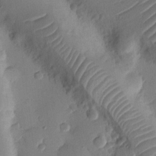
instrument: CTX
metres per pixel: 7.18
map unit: Nhu
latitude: 14.5546
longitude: -78.5357
